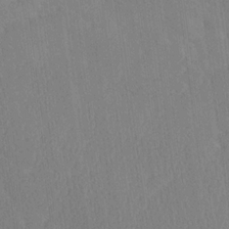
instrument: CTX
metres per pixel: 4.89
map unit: Ave
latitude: 19.4804
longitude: -137.5560
